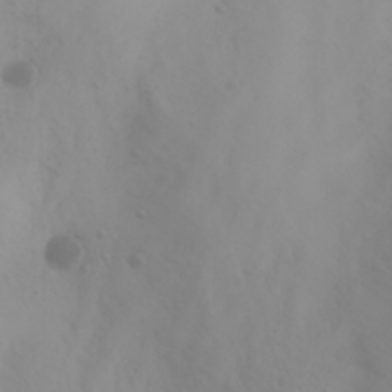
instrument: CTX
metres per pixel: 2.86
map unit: Aa
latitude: -3.8422
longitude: -71.0080
